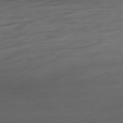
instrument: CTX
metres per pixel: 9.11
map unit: Ap
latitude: -80.3684
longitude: -68.3278
